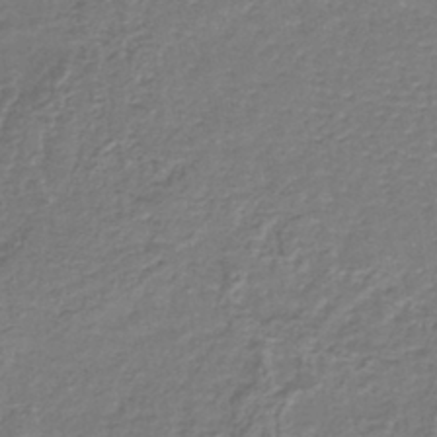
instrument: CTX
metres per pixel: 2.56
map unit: lHb
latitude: -40.5007
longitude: 61.7478
